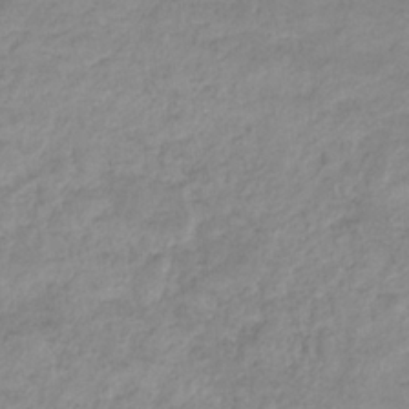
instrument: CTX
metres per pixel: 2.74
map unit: eHb
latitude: -33.5210
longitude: 71.1809
